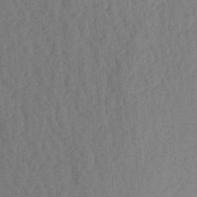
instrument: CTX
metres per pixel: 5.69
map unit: Aa
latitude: 20.4601
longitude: -143.8772
